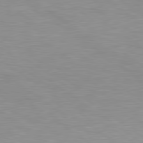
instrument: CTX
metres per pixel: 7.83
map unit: Hpe
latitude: 79.1592
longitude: -134.4034
